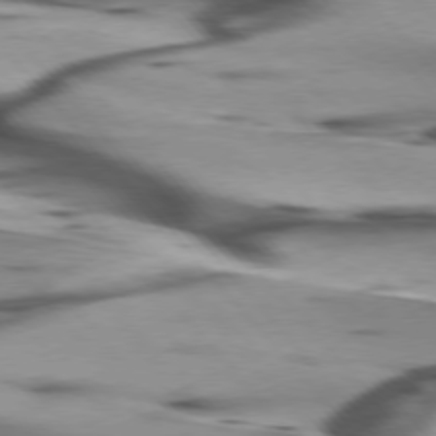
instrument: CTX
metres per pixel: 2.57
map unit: lApd
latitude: 75.9906
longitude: -64.5168
